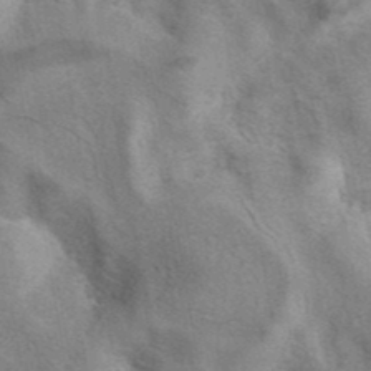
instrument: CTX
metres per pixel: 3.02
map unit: eAb
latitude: 40.4978
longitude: 106.8597
